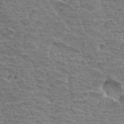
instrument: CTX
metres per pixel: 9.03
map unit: Hto
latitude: 33.6883
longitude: -44.9891
